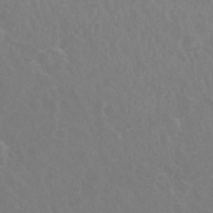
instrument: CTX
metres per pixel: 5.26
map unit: Nhu
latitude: 26.1578
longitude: -51.9339
